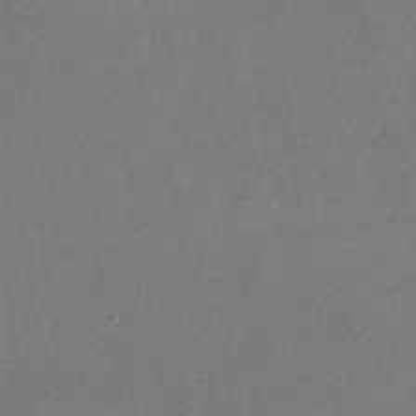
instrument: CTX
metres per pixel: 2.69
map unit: HNhu
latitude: -42.4628
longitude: 96.1039
